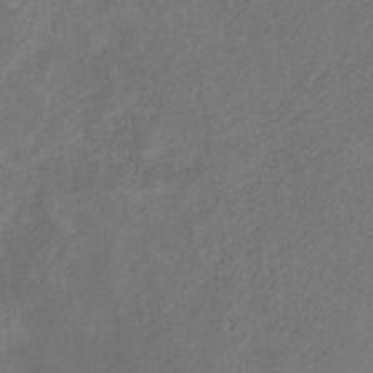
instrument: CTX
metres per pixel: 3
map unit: eHb
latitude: -30.6896
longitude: 70.0094
